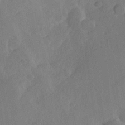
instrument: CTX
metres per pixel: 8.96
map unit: Hve
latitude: 24.1577
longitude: 145.0675
